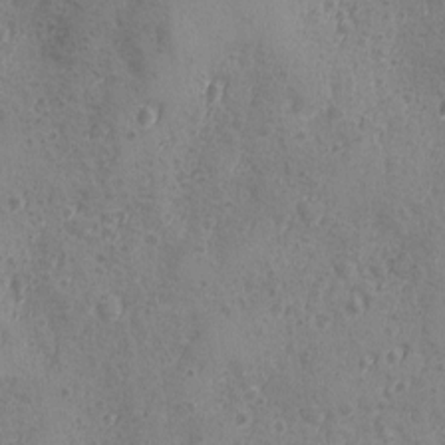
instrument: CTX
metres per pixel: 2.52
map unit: Ave
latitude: -8.6896
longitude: -118.7813
